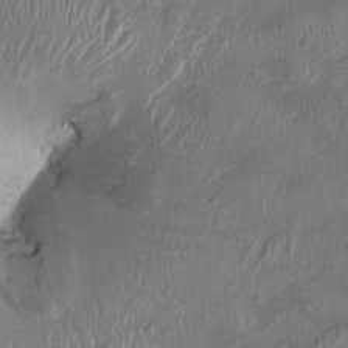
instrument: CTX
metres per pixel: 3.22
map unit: HNhu
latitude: 3.6316
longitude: -5.9906
